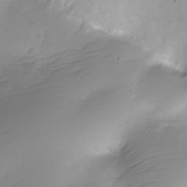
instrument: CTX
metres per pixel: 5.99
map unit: Nhe
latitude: -20.0094
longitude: 143.8800
